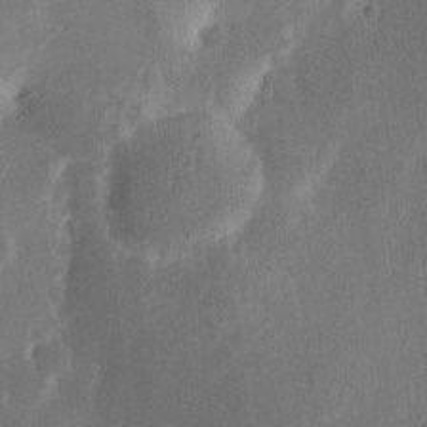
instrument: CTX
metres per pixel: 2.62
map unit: Nhu
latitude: 18.6679
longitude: -74.4223
